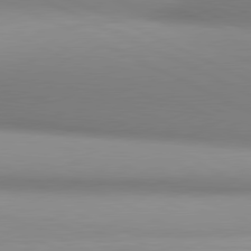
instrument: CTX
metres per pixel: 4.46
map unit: lApd
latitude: 80.9136
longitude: 143.5399
